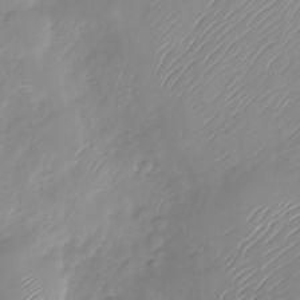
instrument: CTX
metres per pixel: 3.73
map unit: Nhu
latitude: -28.8786
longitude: -63.9906
